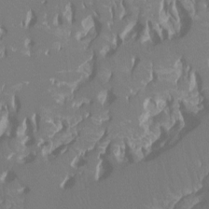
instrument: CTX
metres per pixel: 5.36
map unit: Ht
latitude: -7.7288
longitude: -28.2333
